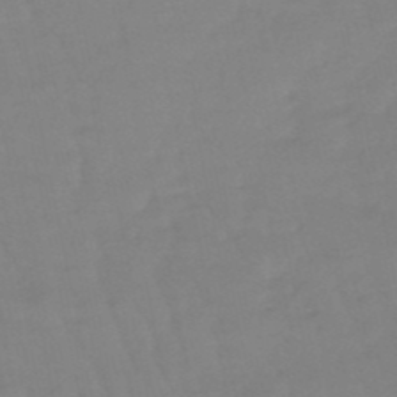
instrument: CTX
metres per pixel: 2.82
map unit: eHb
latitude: -49.3888
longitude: 77.3321
